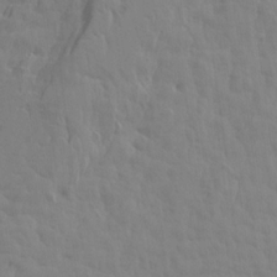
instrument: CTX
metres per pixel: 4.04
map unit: Aa
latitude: 18.1955
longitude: -143.7261
